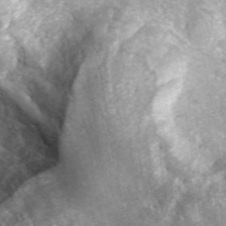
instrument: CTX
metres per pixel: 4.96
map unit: ANa
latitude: 45.3104
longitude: 29.4832
